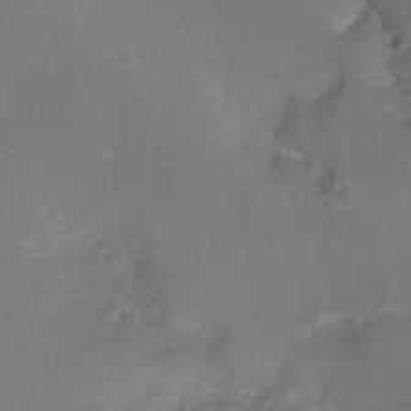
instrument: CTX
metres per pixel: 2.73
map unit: Ht
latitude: -13.1242
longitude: -44.0633
